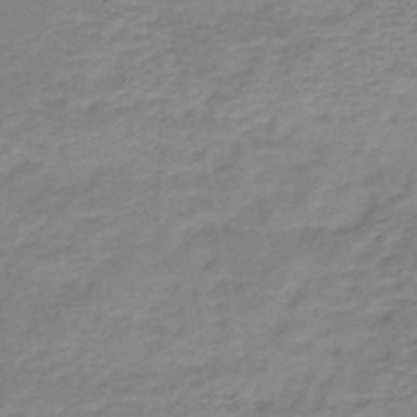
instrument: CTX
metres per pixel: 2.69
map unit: HNb
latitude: -48.8408
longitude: -39.6883
